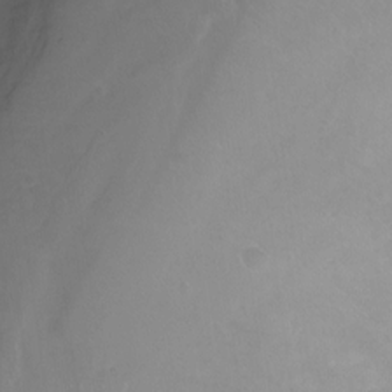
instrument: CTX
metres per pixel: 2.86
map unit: Ht
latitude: -6.3495
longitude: -34.0633
